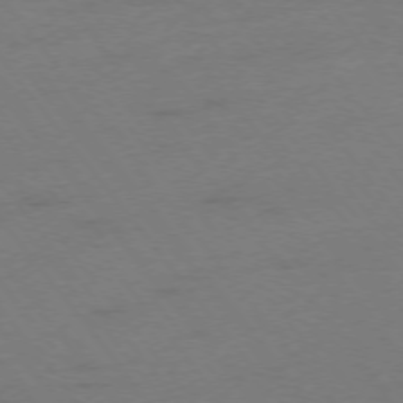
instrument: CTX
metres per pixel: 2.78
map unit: Ap
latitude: -75.6155
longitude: -73.0459
